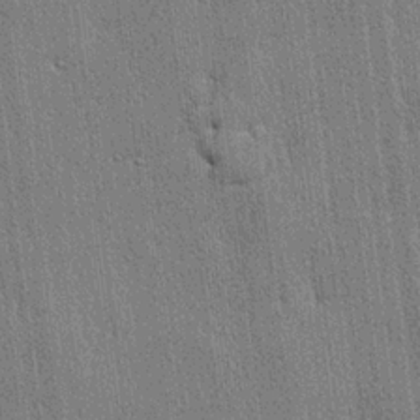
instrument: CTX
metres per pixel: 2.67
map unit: lHvf
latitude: 20.6113
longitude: 141.6155
